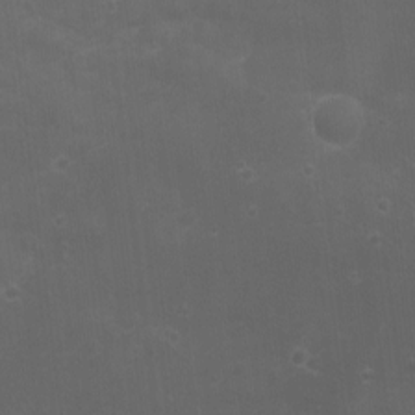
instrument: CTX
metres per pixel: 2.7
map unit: eHh
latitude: -4.0283
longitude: 19.5588
